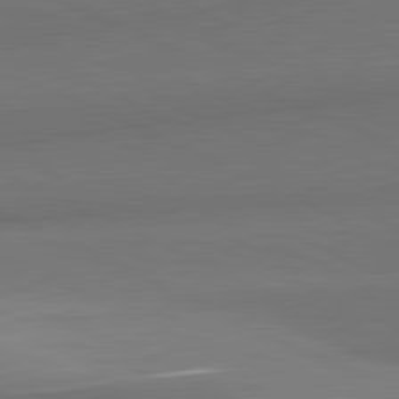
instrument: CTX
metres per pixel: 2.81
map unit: lApd
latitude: 81.8772
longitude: 154.3873
